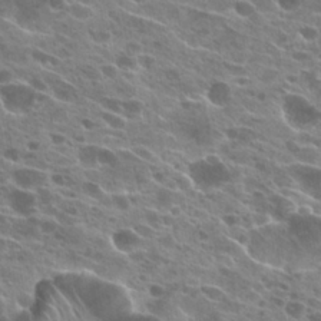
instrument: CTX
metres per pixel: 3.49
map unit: Hto
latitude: 24.6112
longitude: -41.4993
